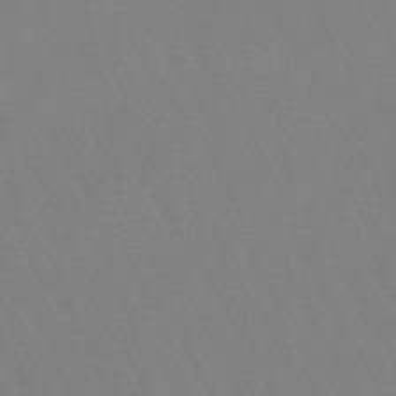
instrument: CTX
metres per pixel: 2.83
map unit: lHb
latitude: -45.5777
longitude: 79.2187
